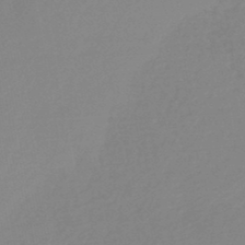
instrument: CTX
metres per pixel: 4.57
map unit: lHb
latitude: -46.5951
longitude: 56.9164
